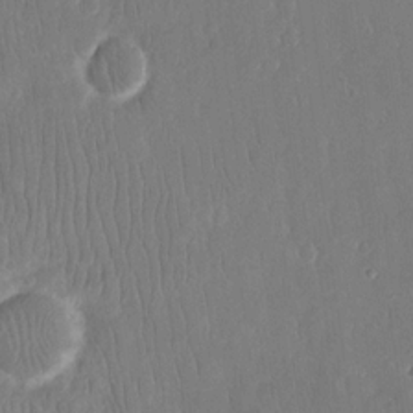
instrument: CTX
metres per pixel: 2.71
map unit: eHh
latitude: 15.2159
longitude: -72.4790
